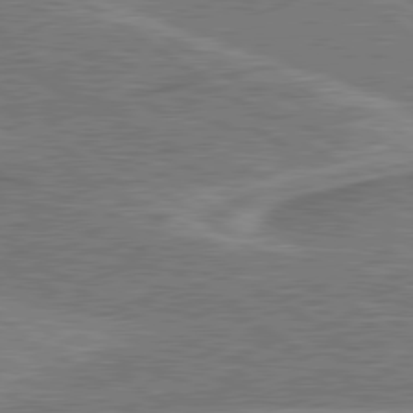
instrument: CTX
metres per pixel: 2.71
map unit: lApd
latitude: 79.8395
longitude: 173.1998
